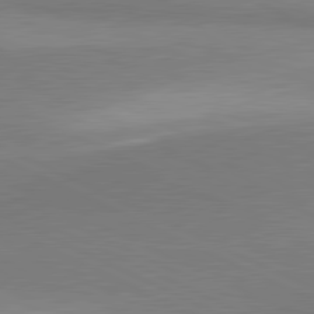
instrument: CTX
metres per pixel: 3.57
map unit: lApd
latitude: 81.2159
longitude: 156.7274
